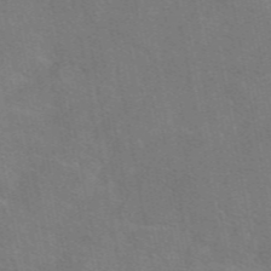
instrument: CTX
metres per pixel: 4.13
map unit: eAb
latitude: 49.5560
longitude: 120.7652
